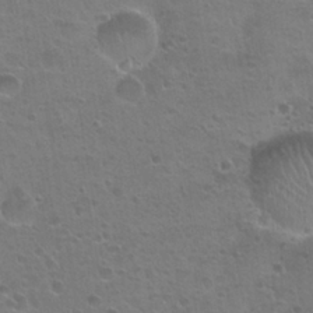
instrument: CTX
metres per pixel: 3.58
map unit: Hto
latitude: 24.2144
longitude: -51.4048
